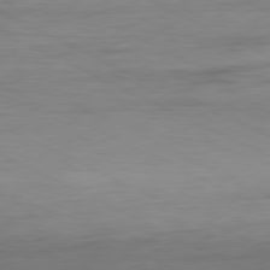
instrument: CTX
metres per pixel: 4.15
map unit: Ap
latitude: -80.7086
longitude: -82.4034
